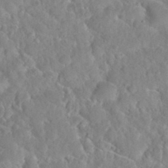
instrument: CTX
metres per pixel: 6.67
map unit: Nhu
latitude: 31.3671
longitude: -51.1970
